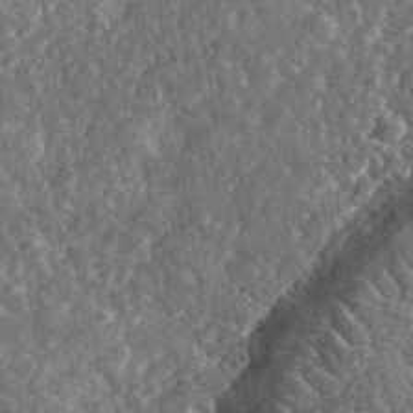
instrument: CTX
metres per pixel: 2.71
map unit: eHh
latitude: 36.3279
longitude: -79.9339
